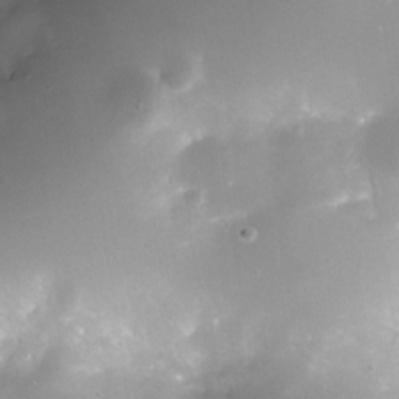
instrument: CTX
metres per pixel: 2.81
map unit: Nhe
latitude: -33.1054
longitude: -117.4238
